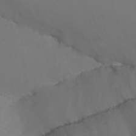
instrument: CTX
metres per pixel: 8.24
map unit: Nhu
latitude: -14.4062
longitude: -55.9528
